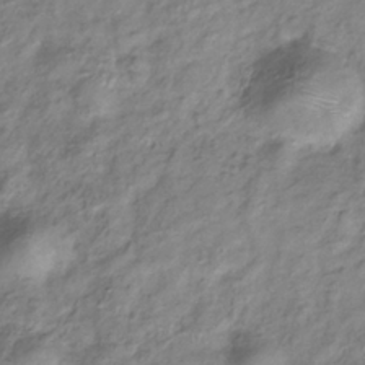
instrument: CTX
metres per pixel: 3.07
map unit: Hve
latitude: -33.2565
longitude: 89.2754
